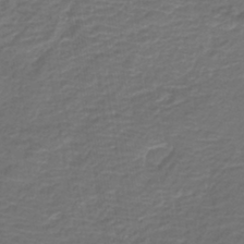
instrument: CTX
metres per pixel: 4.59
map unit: HNb
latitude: -42.8408
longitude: 51.4832
